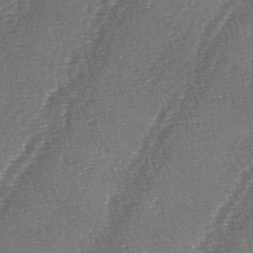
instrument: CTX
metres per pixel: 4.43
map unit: lAa
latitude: -4.3117
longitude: -128.9702
